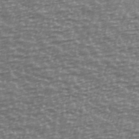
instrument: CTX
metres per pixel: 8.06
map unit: Ave
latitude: 40.3089
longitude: -114.0444
